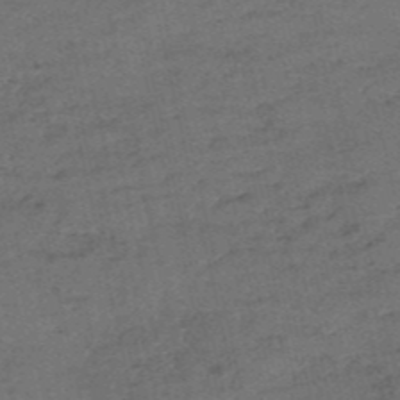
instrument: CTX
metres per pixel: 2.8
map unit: eHh
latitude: -54.6141
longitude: -89.6883
